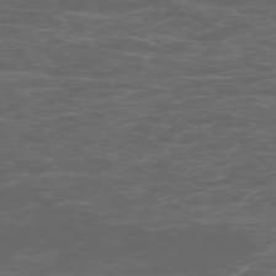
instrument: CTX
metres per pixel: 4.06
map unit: Hpe
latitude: -73.6155
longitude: 6.8219
